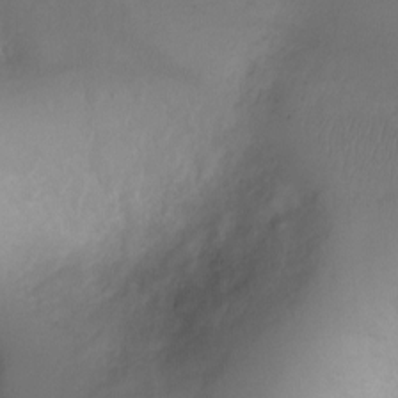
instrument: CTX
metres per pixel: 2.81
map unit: Ht
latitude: -2.5951
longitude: -29.1214
